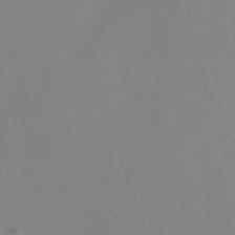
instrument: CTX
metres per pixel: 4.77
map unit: Nhu
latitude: -7.7477
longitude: -76.8002
